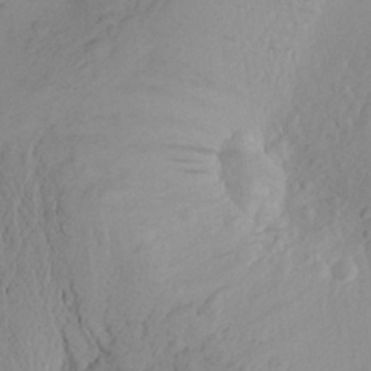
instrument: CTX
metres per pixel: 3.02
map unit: Aa
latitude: 25.0458
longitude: -149.2726
